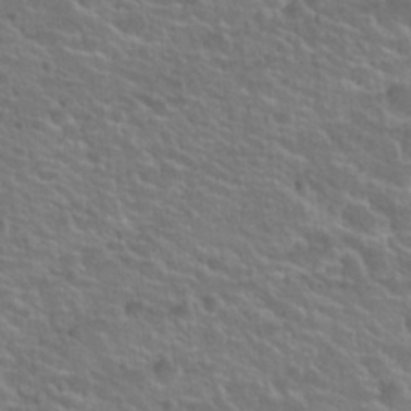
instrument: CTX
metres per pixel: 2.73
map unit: Hto
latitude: 25.3670
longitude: -50.4034
